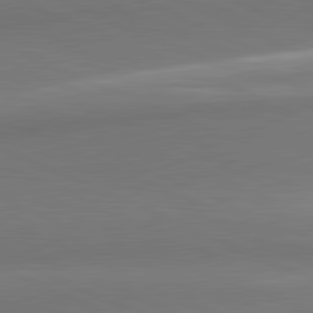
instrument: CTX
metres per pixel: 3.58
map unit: lApd
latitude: 81.9339
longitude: 153.6155
